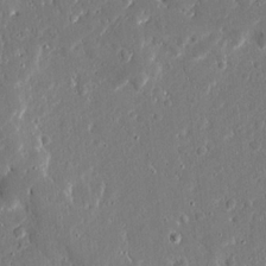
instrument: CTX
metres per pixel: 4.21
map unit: Ave
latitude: 16.1767
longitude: -140.5545
